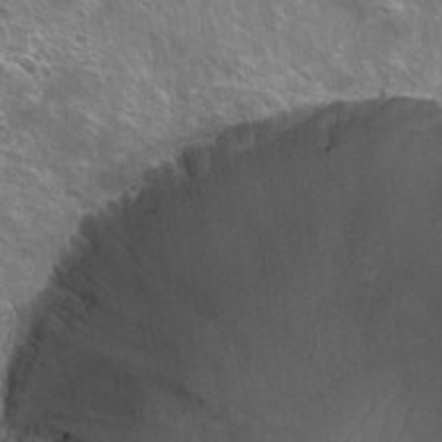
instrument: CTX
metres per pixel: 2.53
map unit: Hto
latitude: 27.6505
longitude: -44.2711
